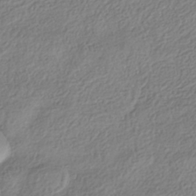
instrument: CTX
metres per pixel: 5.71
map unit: HNhu
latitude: -40.4818
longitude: 102.1417
